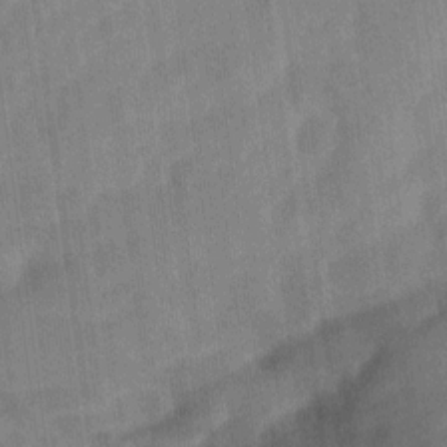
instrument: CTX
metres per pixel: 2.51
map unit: Ave
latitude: 11.5560
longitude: -106.6490
